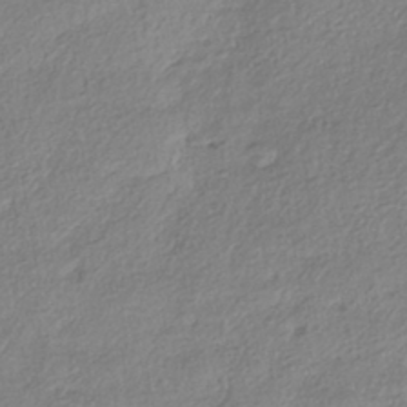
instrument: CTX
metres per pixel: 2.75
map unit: eHh
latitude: -42.0661
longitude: 122.0850
